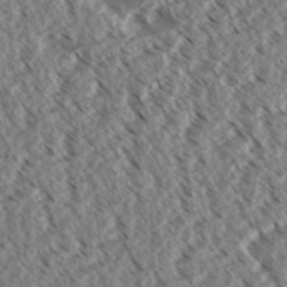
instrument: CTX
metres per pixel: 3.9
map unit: eHh
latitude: 35.1970
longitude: -139.4615
